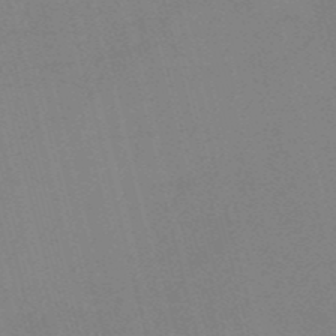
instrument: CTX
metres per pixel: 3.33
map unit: HNb
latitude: -52.8219
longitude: -46.8947
